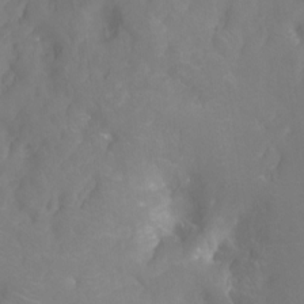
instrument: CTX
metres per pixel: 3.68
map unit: Ht
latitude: -8.8786
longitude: -46.1767
